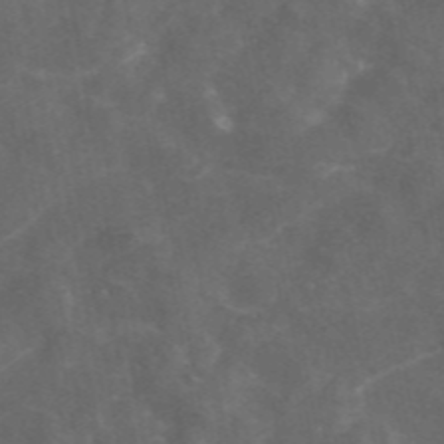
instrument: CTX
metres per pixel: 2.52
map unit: eAb
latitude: 46.3279
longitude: 126.0094
